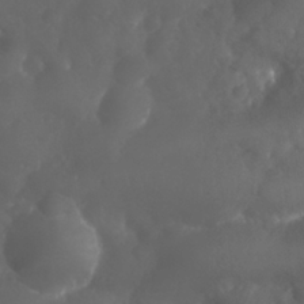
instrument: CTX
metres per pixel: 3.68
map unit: Nhu
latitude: 26.3089
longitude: -63.7828
